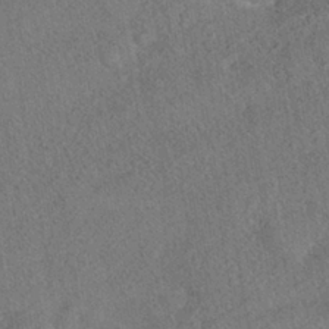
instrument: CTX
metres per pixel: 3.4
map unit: HNhu
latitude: -39.0487
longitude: 100.7085
